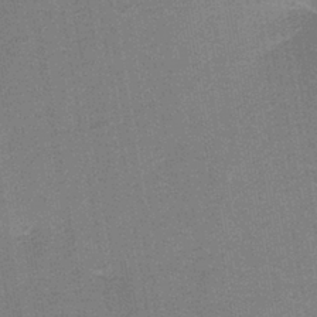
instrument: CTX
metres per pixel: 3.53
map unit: HNb
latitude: -38.6708
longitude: 50.6896
